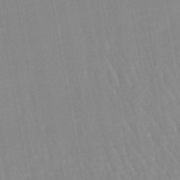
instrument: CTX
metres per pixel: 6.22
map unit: lHb
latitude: -44.7274
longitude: 77.5588
